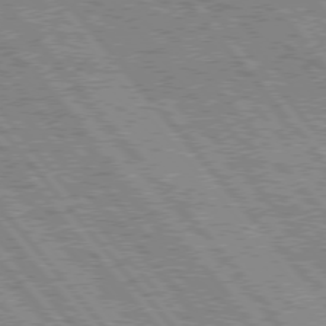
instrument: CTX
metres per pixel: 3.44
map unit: Hpe
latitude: 75.5560
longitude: -125.8772
